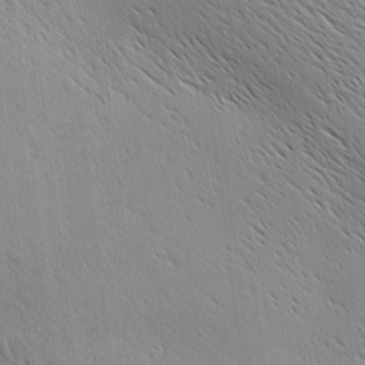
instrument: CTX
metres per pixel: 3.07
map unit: Ave
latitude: 1.7827
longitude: -114.7246
